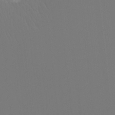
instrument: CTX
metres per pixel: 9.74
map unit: Ht
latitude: -4.2550
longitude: -62.1200
